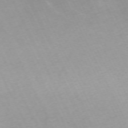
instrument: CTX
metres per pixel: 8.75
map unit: Hpe
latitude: -70.4629
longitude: 15.3888
